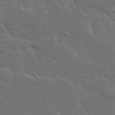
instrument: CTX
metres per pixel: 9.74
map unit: Ave
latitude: 14.8947
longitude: -139.2915
